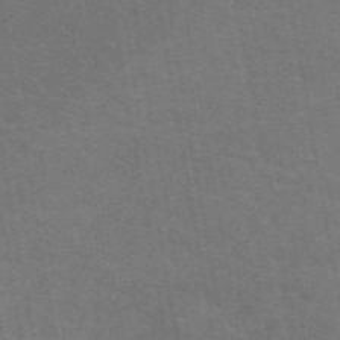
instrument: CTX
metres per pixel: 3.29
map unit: eAb
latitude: 50.7246
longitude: 105.5210
